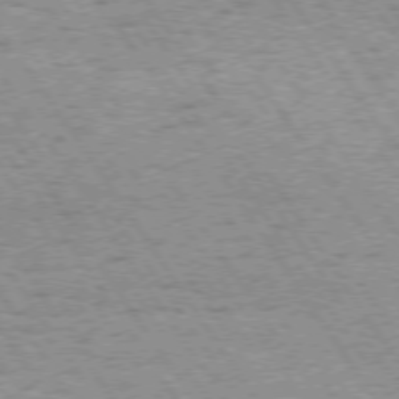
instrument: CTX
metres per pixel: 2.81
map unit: Hpe
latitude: 73.4238
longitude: -134.4412
